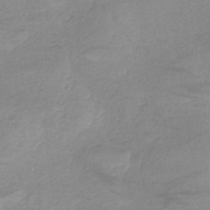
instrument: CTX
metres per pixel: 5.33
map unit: HNb
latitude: -33.5777
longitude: 64.2173
